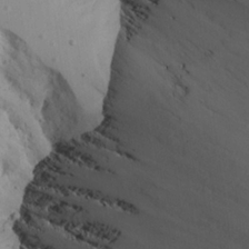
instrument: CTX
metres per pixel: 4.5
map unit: Aa
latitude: 25.2159
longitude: -131.6127
